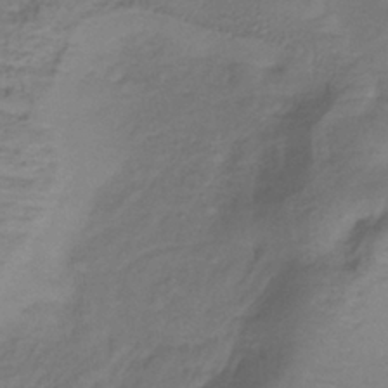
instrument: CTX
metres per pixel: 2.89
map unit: lHb
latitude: -39.7478
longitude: 74.8975
